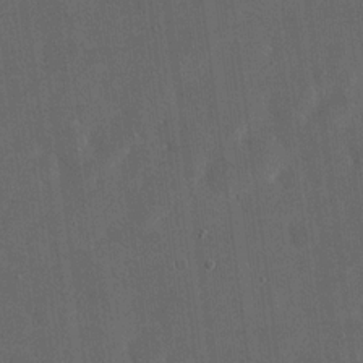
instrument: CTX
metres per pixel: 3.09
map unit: eHh
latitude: 19.3859
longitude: -65.3860
